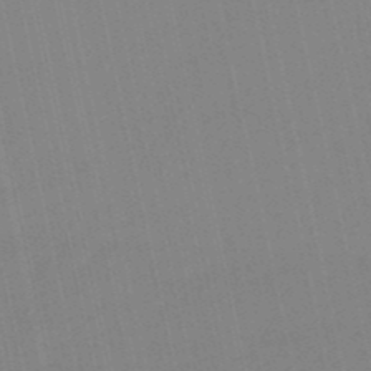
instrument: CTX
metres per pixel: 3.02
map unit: eHb
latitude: -49.8612
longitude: 76.8408
